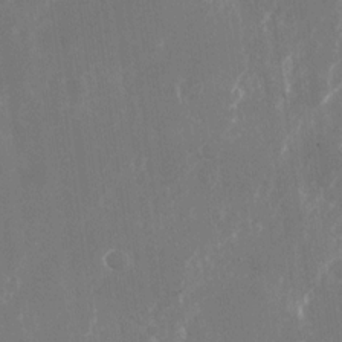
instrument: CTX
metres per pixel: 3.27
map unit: Nhu
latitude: -23.5210
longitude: -72.1767
